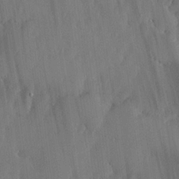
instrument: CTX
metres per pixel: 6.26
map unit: lHvf
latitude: 18.8380
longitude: -116.2145
